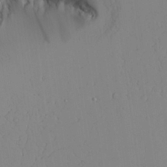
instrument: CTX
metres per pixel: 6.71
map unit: Aa
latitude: 26.3089
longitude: -136.8758
